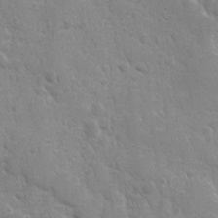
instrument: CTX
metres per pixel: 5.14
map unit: Ave
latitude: 10.3656
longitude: -103.4237
